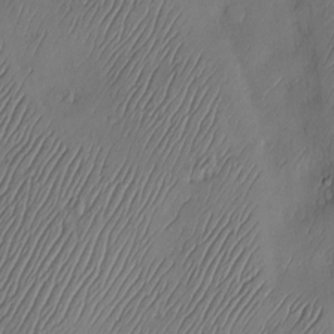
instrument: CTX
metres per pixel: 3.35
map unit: Hve
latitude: -10.6896
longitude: 173.5966
